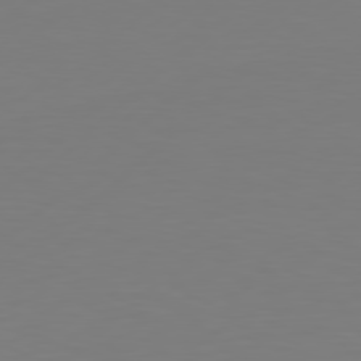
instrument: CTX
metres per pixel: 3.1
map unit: Hpe
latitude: 78.4790
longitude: -122.2145
